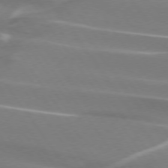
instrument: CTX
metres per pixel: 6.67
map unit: lApd
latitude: 74.2334
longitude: -62.1389
